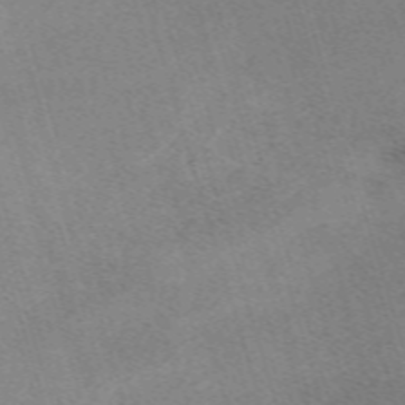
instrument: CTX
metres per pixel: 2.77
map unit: eHh
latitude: -62.2172
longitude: 49.4077
